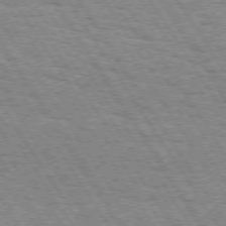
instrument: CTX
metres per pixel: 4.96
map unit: Hpe
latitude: 73.4238
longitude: -133.9150
